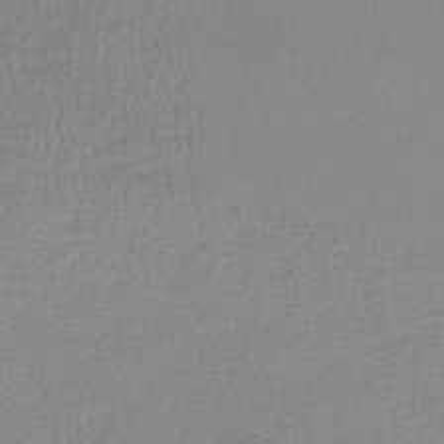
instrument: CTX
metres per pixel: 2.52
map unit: lHb
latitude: -44.0661
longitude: 73.5399
